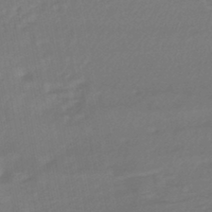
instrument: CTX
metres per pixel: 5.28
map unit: lHb
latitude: -43.9178
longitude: 75.2754
